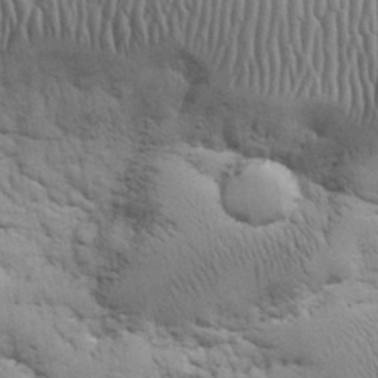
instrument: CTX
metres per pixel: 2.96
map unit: eHh
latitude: 32.0633
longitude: -67.8205
